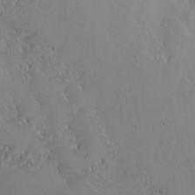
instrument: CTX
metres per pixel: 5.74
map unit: Nhu
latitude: -4.2361
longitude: -84.8947
